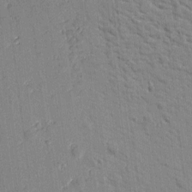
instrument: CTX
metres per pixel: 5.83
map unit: Htu
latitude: -2.1416
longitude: 174.9730
